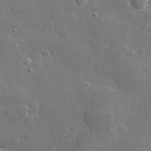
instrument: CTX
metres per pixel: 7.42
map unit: lHvf
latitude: 31.0648
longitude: -89.5372
